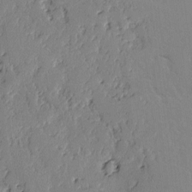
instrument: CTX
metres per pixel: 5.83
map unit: lAvf
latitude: -2.6707
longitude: -105.9339
